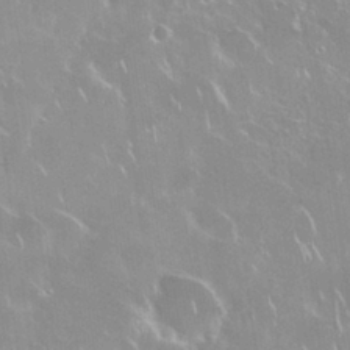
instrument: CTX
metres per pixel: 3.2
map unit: Nhu
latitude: 28.8380
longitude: -61.0269
